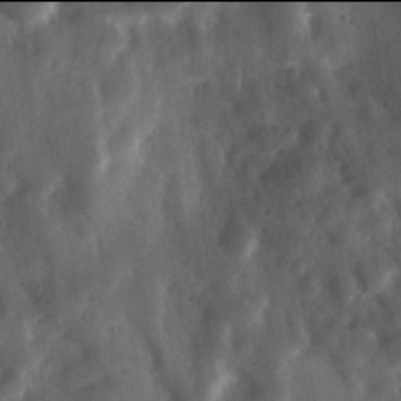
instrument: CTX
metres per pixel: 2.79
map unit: Ave
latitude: 17.9906
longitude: -131.4616
